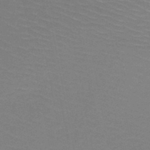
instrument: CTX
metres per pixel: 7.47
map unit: HNb
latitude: -49.2187
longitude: -48.5168
